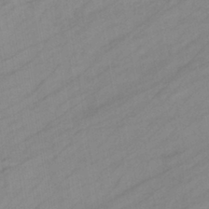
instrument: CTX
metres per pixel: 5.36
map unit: eHb
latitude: -39.4832
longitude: 81.8612
